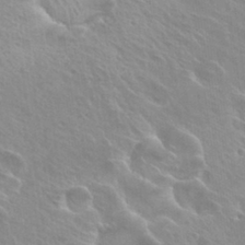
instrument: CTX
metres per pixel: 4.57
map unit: Hto
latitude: 28.0444
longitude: -40.6868
